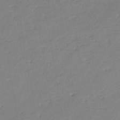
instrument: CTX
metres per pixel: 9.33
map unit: eHh
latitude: -45.8422
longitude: -28.7057
